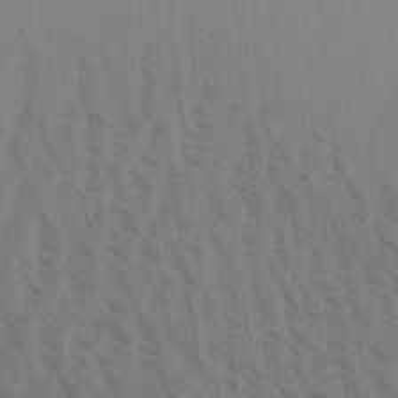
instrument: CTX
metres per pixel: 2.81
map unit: Aa
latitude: 30.8569
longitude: -139.1781
